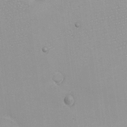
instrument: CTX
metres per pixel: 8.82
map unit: eHh
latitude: -6.7652
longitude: -80.2522
